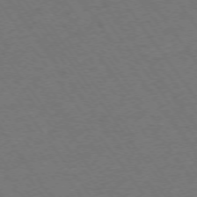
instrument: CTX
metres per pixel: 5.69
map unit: Ap
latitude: -74.7652
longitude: -70.8191
